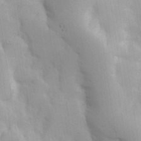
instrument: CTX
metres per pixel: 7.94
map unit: Hve
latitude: 30.8947
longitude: 150.8408
